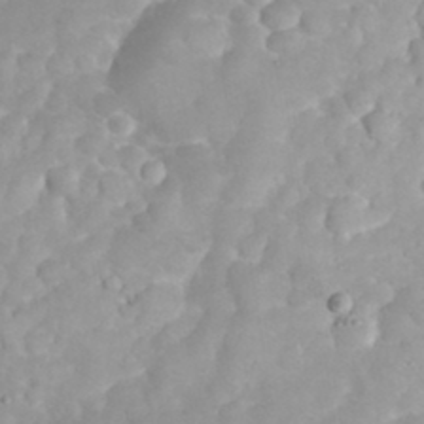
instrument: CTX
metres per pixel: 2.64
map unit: eHh
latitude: 32.3845
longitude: -63.0648
